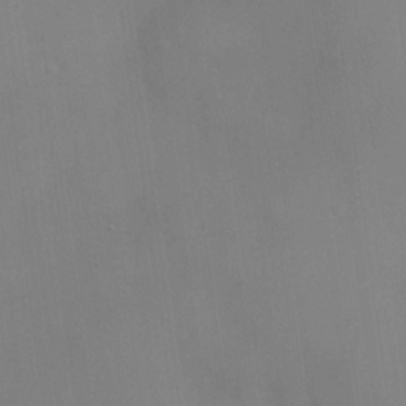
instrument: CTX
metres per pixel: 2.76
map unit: eHh
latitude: -23.0298
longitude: 15.0298
